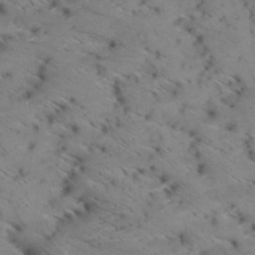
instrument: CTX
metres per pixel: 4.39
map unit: Aa
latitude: 8.7435
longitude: -140.2144
